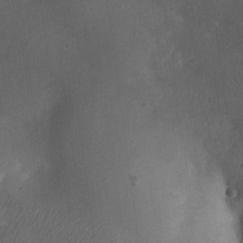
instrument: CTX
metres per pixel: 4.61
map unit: eHh
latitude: 22.8758
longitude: -68.9136
